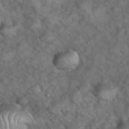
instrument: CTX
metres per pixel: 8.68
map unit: eHh
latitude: 39.2915
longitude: -56.7057
